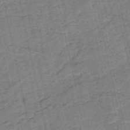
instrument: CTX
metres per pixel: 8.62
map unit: HNb
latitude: -54.0661
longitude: -47.2726
